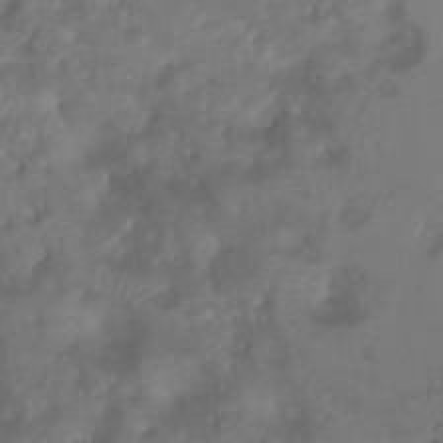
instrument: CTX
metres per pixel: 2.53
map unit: Ht
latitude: 1.9150
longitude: -21.8773
